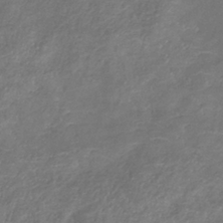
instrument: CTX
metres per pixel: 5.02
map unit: eHb
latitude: -38.7652
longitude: 75.4455
